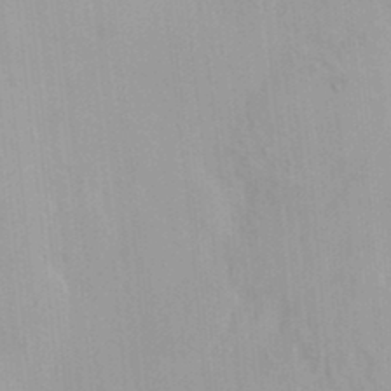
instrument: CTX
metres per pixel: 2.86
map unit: HNhu
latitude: 6.9892
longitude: -2.0444
